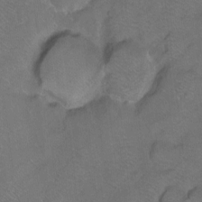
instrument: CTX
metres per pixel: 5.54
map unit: Ht
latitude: -7.5210
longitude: -36.9892
